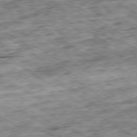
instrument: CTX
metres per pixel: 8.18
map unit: Ap
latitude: -79.5210
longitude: -74.9703
